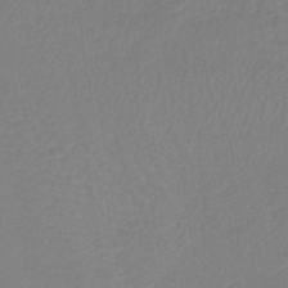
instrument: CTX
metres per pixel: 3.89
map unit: lHb
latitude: -41.5021
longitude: 74.4629
